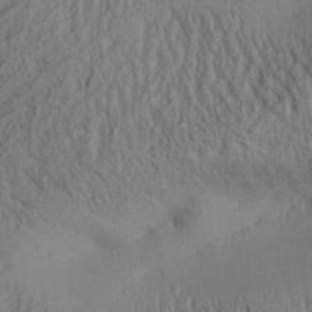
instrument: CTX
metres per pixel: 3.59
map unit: Aa
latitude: 31.6316
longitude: -142.5546
